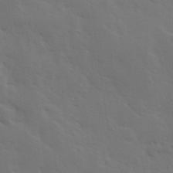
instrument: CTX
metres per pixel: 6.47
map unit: Hve
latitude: 25.2914
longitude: 145.6911
